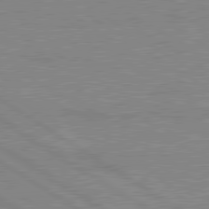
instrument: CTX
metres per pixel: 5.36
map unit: lApd
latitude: 80.3089
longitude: 123.7289
